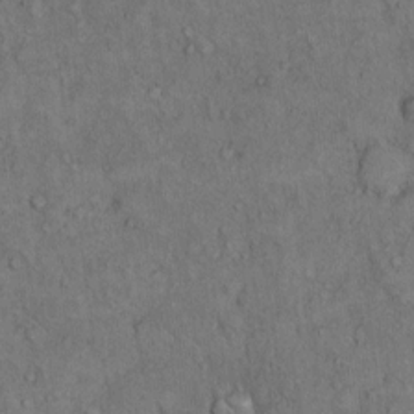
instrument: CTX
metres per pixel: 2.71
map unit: Hto
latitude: 10.5168
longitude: -59.6694
